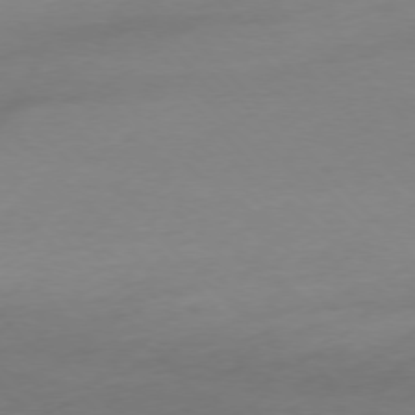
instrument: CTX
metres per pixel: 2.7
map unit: Ap
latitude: -76.7463
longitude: -71.3859
